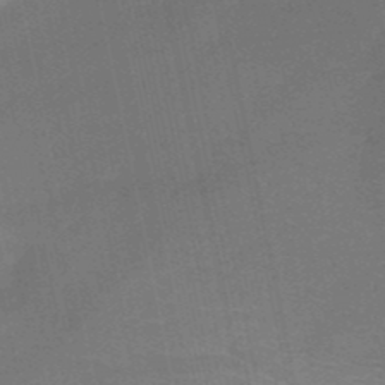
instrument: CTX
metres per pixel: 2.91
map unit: HNb
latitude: -50.6329
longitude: -42.4223
